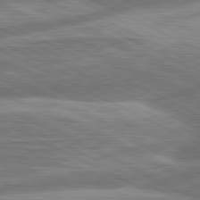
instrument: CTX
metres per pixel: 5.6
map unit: lApd
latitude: 80.9703
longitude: -167.7638
